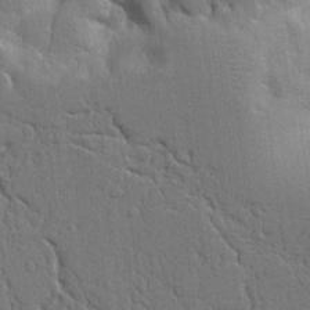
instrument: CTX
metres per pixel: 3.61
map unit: Aa
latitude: 22.0255
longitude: -124.7813
